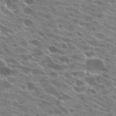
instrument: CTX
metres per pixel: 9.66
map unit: Hto
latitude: 24.4223
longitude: -41.6882
